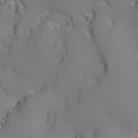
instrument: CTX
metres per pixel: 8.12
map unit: Ave
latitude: 12.1956
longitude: -101.4993
